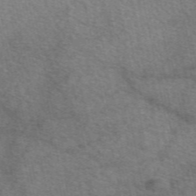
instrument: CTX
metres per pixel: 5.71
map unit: eAb
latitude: 50.5734
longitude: 116.4817
